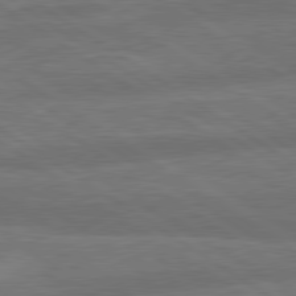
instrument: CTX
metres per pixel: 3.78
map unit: lApd
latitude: 79.8017
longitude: -164.9136
